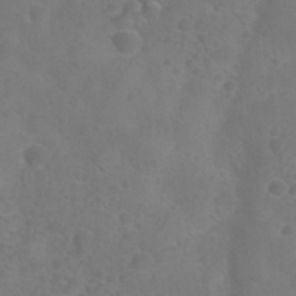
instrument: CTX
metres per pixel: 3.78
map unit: Nhu
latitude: 27.6694
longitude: -55.3293
